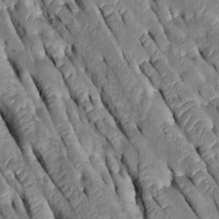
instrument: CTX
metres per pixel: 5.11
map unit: Htu
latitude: -0.2929
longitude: 148.1795
